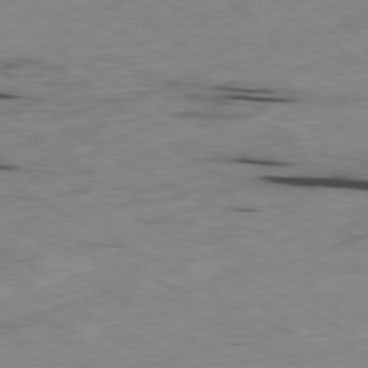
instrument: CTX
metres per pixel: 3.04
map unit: Ap
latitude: -80.5385
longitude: -93.2537
